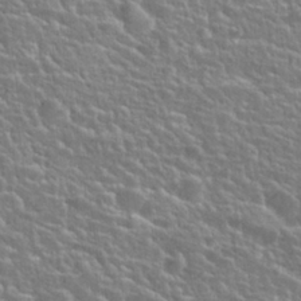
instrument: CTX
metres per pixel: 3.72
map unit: Hto
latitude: 25.2537
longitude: -50.6868
